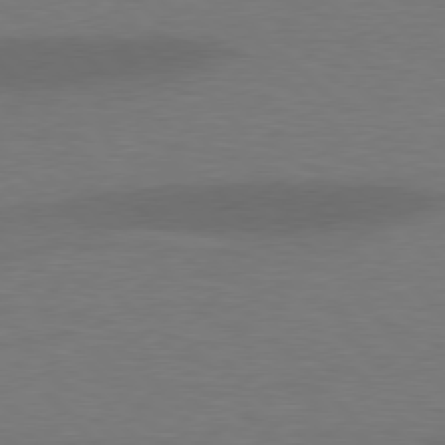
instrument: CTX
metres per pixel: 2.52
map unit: lApd
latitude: 77.4615
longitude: -58.8380
